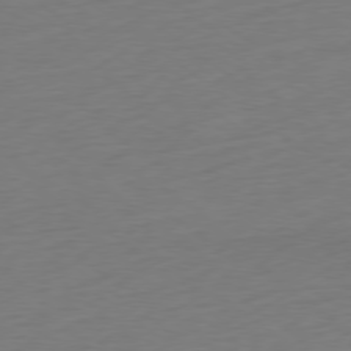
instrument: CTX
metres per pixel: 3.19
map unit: Ap
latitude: -79.0297
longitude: -68.3278
